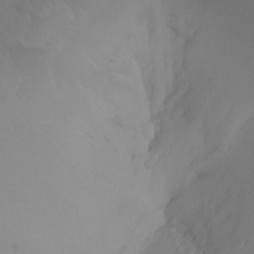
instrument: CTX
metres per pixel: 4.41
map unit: Ht
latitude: -7.0108
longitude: -30.3279
